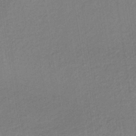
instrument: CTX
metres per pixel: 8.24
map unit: lHb
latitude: -35.5966
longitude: 67.2187
